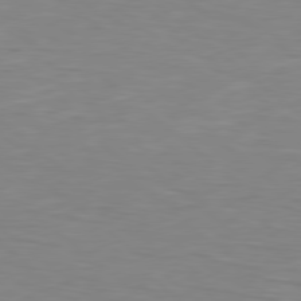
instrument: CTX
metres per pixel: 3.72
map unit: Hpe
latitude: 78.3656
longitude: -149.4804
